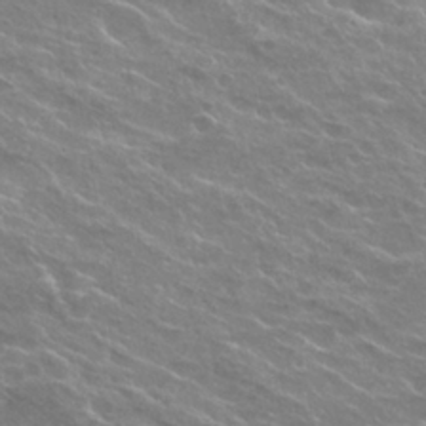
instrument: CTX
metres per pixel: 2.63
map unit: Hto
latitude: 25.4048
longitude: -37.7261
